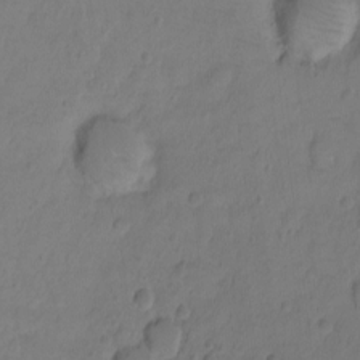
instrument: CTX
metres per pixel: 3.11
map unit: Ht
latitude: -9.1998
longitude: -36.2334
